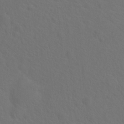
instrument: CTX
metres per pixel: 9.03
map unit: Hto
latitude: 19.2915
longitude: -39.9150
